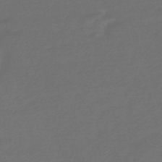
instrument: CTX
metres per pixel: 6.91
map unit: eHb
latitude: -47.6533
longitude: 86.8975
